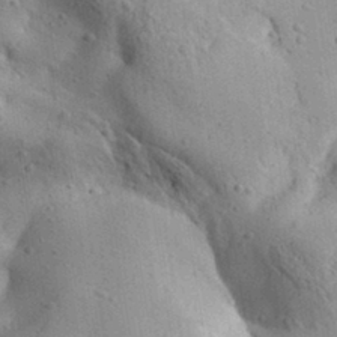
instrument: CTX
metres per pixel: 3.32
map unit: Aa
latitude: 32.2900
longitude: -133.3671
